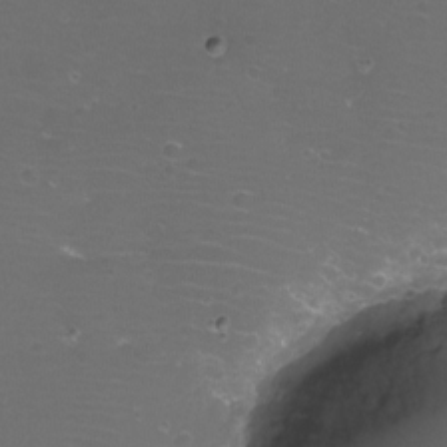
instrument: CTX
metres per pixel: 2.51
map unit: eHh
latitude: -11.8989
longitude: -60.4412
